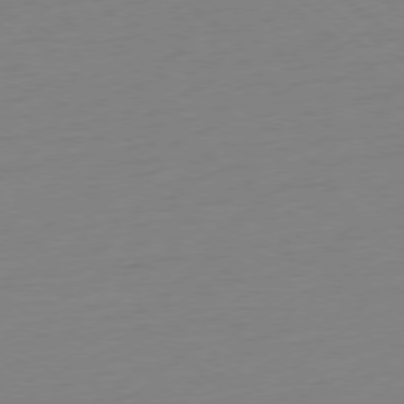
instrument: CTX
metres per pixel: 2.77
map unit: Ap
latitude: -78.3873
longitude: -76.1389
